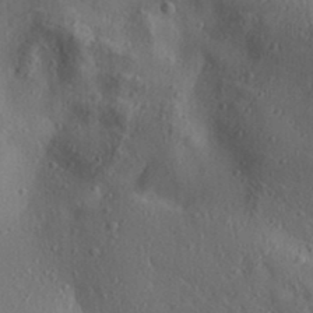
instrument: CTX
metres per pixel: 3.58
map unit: Aa
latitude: 30.3468
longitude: -139.9528
